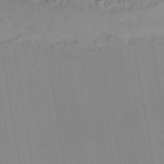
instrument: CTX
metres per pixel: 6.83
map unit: lHb
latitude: -39.8611
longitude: 73.1809
